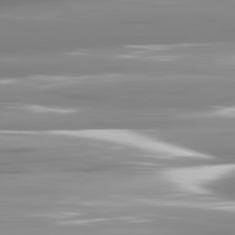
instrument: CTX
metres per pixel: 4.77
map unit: lApd
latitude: 81.5371
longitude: -140.5356
